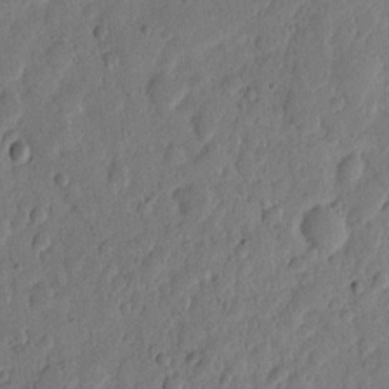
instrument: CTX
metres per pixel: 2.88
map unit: eHh
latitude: 6.5924
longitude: -71.7638
